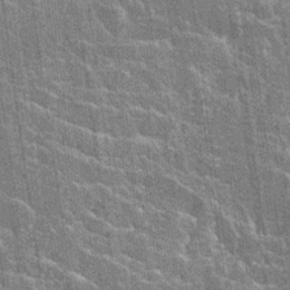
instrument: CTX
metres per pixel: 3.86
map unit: Hto
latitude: 23.1970
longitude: -40.6301
